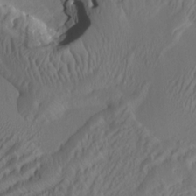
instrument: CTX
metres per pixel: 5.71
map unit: HNhu
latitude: 10.4790
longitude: 23.7667
